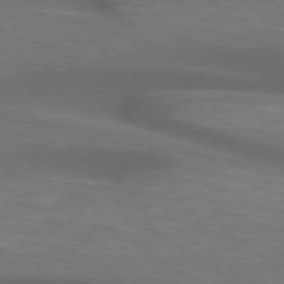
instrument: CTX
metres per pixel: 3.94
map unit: lApd
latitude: 74.1200
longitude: -52.5168
